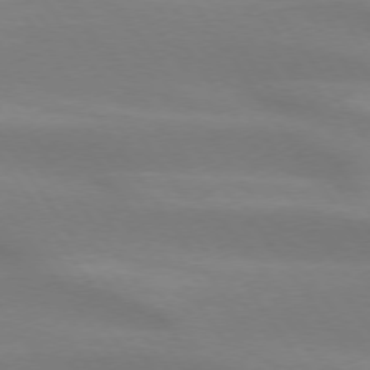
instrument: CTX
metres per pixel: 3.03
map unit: lApd
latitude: 73.9339
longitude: -49.6694
